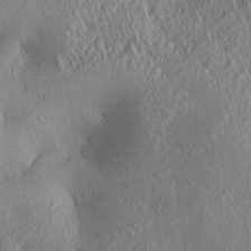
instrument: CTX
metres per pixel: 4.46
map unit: Aa
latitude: 28.2144
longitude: -136.1011
